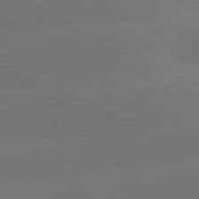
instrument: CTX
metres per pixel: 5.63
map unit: lApd
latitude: 82.0255
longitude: -155.4048
